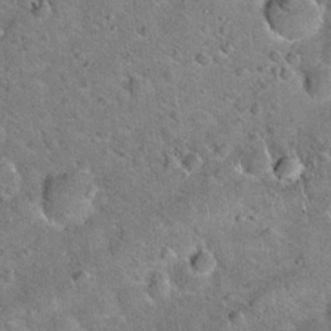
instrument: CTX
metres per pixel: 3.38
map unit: Hto
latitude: 19.9339
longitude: -50.1955
